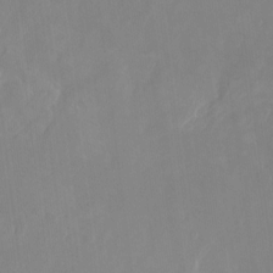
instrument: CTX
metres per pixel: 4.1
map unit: Nhu
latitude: -22.9920
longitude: -71.2348
